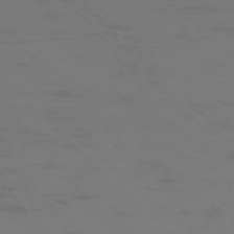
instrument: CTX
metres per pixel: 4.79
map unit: Hpe
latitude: -73.2754
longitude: 5.2754
